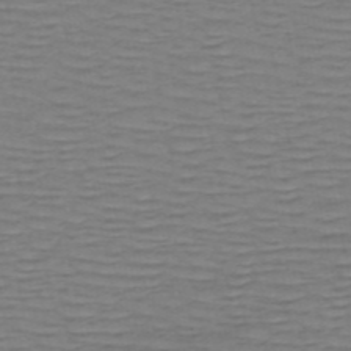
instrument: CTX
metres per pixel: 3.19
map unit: HNb
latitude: -53.8044
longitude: -44.1955
